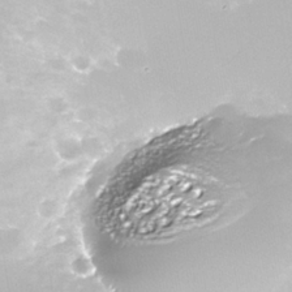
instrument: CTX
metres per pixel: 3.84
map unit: Nhe
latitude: -36.0661
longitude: -87.4615
